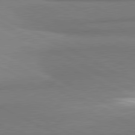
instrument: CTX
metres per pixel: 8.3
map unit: lApd
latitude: 80.7246
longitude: 167.3132
